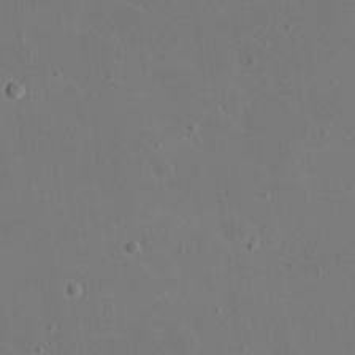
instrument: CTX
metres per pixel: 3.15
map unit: Nhu
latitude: 23.0080
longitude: -72.1200
